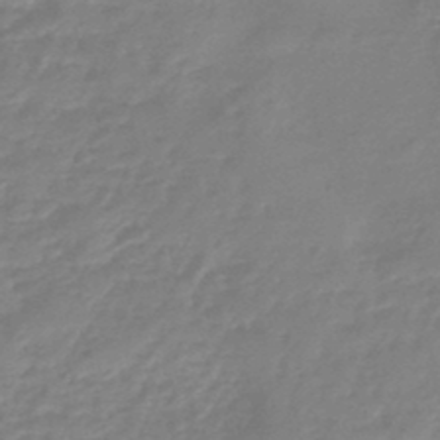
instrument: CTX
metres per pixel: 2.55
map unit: eHb
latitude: -45.9367
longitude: 83.1242
